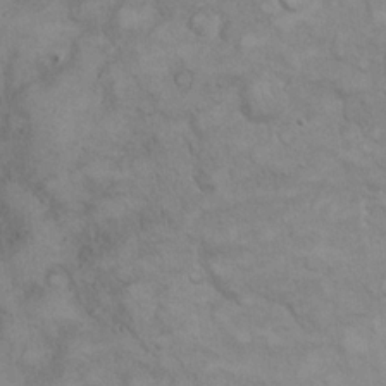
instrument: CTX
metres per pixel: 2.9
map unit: eHh
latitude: 22.1578
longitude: -59.8772
